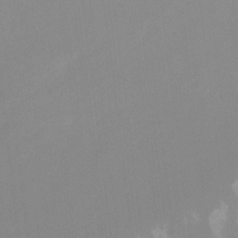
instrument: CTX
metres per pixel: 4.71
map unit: Nhu
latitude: -14.1228
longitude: -55.2537
